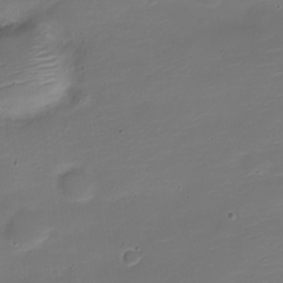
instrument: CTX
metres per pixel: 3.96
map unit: Nve
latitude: -21.4265
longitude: 105.0675
